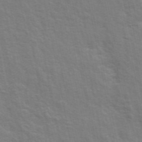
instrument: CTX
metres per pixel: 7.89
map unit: ANa
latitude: 48.4790
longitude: -76.8002
